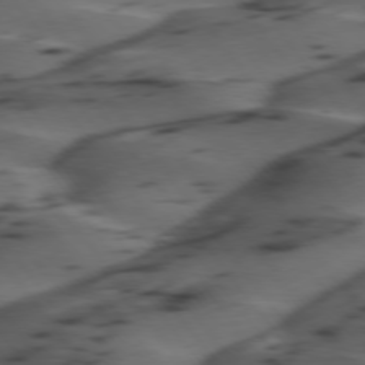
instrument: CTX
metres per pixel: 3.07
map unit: lApd
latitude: 75.1592
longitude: -70.6301
